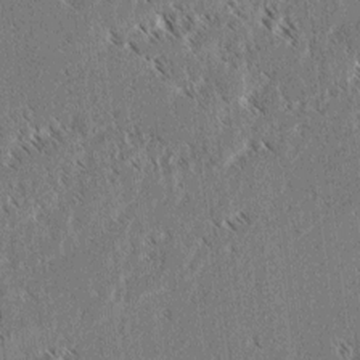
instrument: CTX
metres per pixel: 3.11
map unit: lAvf
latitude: 3.8394
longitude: -106.0822
